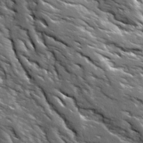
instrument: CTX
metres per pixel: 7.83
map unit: Ave
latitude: 19.3292
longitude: -135.6883
